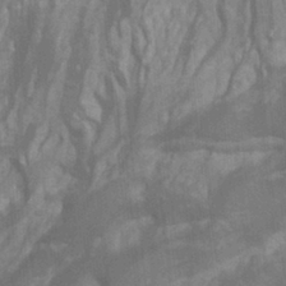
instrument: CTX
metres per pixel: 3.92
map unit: Ht
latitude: -0.0094
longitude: -17.6127
